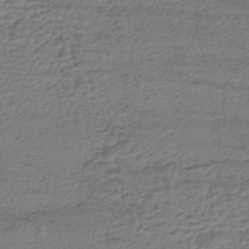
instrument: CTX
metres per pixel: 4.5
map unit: HNhu
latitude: -43.8989
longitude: 105.8422
